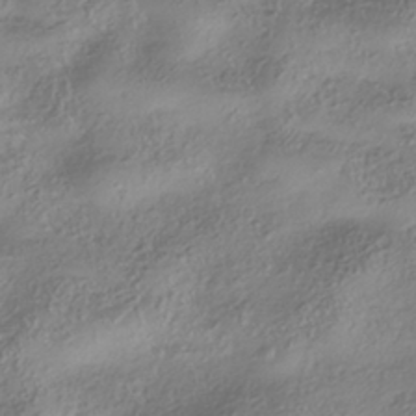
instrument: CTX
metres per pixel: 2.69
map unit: ANa
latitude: -40.6896
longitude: 102.1606
